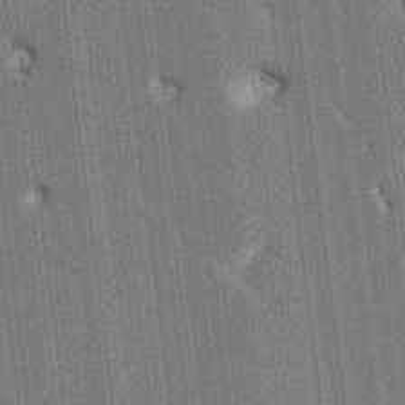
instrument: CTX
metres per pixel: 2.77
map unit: HNhu
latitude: 5.9906
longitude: -5.9906
